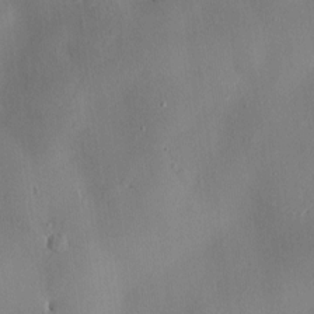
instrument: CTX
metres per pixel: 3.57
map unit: HNhu
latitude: 3.3481
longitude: -7.4237
